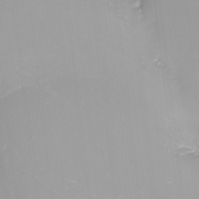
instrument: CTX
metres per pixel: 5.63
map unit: Nhu
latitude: -8.8786
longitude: -79.6316
